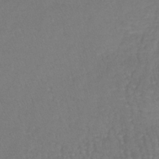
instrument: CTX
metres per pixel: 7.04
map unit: lHb
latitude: -41.5588
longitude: 65.4077
